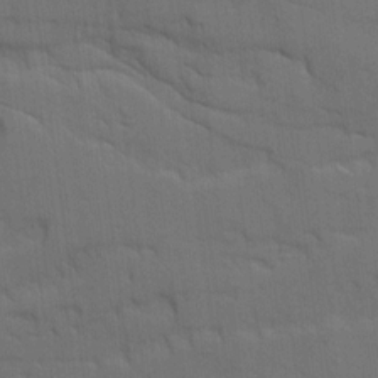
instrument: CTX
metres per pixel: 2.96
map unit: Ave
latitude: 18.8947
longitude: -129.0269
